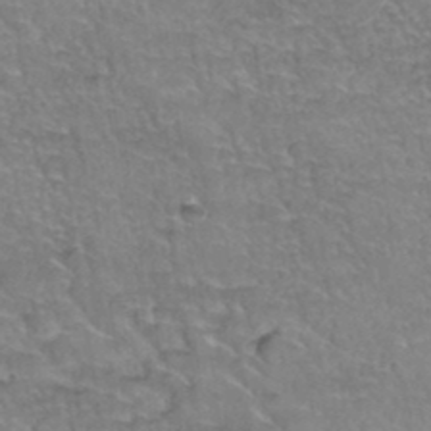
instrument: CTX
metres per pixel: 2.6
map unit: Hto
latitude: 35.7449
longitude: -45.2537
